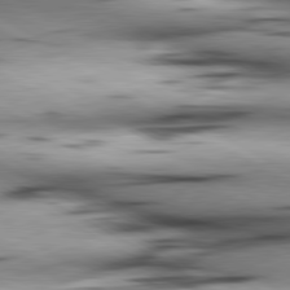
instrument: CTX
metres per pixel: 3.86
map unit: lApd
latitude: 80.4979
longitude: 157.4265
